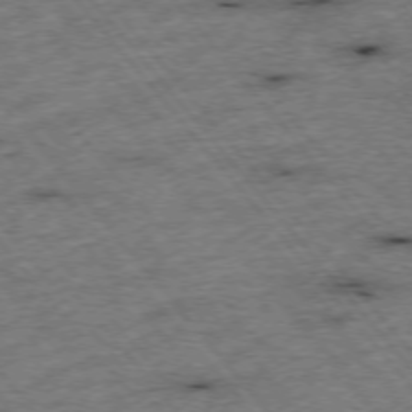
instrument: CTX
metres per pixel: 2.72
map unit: Hpe
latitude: -75.5211
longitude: -16.7246
